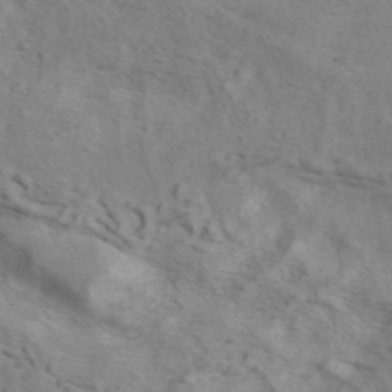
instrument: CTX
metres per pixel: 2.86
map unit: ANa
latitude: 41.4804
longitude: 14.8408
